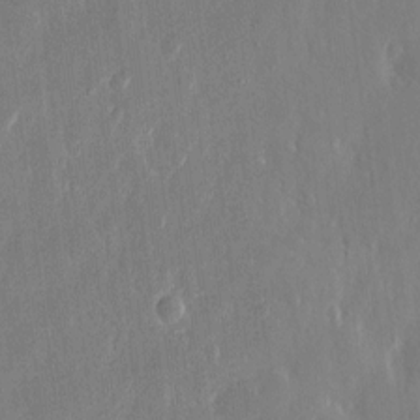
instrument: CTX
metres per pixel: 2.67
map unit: eHh
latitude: 12.3278
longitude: -71.5938
